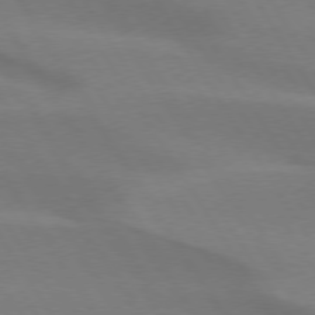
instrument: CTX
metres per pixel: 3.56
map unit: lApd
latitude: 75.1214
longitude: -66.1766
